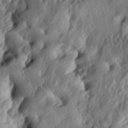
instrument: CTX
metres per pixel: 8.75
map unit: lAa
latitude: -5.5966
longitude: -124.7246
